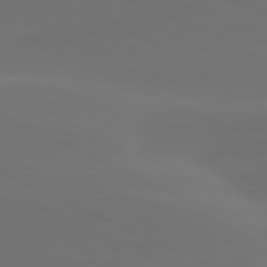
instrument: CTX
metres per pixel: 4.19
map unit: lApd
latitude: 80.5546
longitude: -82.3845
